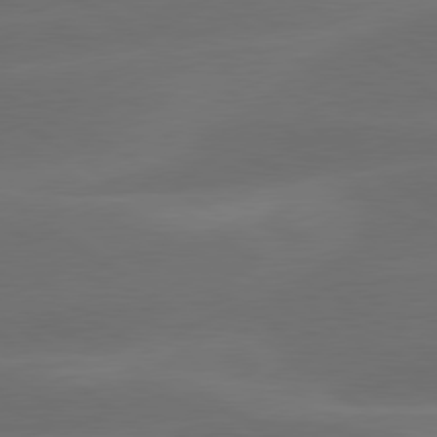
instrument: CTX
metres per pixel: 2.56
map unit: lApd
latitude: 79.4427
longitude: -47.9339
